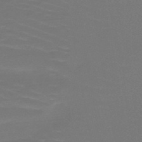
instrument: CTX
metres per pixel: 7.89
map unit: HNb
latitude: -47.2943
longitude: -44.5923
